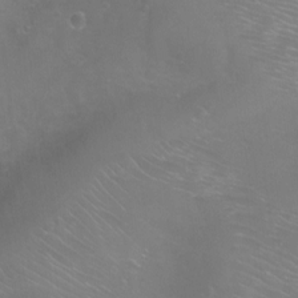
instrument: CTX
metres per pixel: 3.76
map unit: Ht
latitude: -5.7477
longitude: -28.4034
